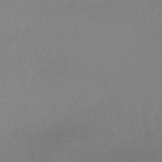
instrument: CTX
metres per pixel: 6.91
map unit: lHb
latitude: -33.0109
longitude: 69.5210
